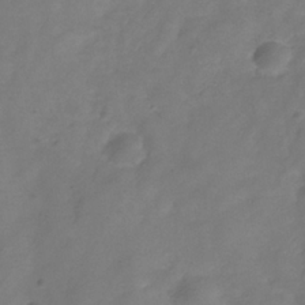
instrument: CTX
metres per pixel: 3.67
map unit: Hve
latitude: -34.1417
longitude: 90.8786
